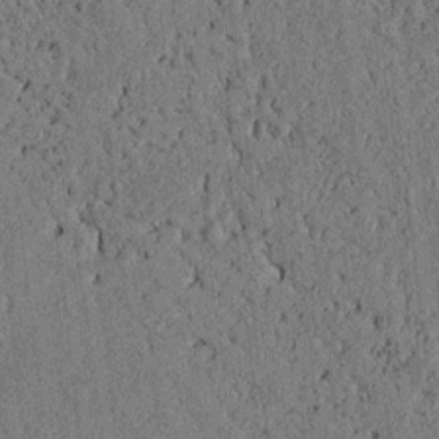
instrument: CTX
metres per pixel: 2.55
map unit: lAvf
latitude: 4.5735
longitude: 169.5021
